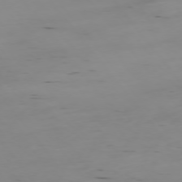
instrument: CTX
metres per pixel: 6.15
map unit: Ap
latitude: -75.2376
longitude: -79.3104
